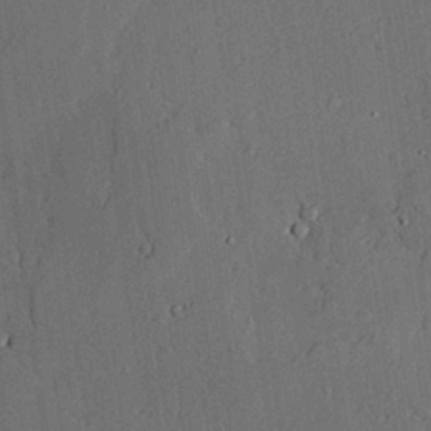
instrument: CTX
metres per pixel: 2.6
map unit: lAvf
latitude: 24.7813
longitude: -111.1781
